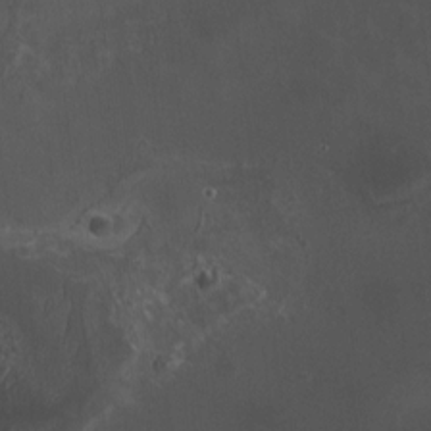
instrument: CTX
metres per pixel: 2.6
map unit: HNhu
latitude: 8.1767
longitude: 10.5952
